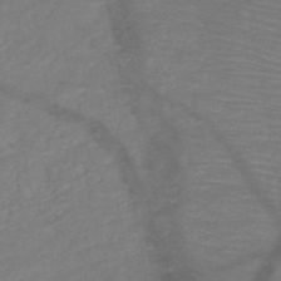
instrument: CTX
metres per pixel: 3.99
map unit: HNb
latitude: -49.6344
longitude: -44.6679
